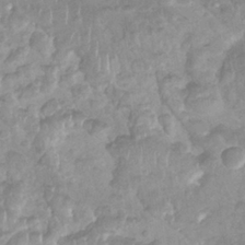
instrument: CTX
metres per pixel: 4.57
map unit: Nhu
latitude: 27.2159
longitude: -63.0837
